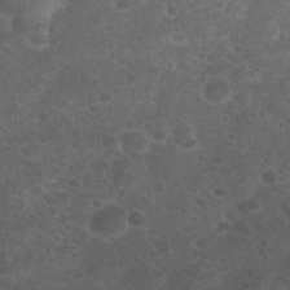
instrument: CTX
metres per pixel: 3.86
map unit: Nhu
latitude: 26.0633
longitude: -50.8191
